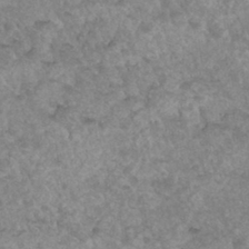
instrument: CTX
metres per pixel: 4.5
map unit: Hto
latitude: 33.4804
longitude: -49.4615
